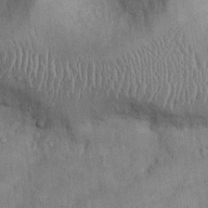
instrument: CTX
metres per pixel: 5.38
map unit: Ht
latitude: -2.8030
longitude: -13.9717
